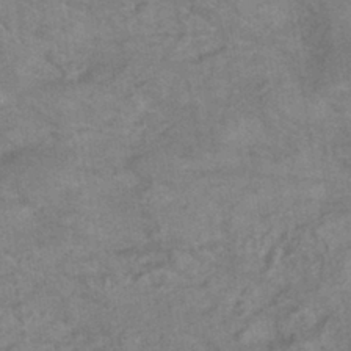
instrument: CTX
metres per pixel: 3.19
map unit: HNhu
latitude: -41.8233
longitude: 91.4455
